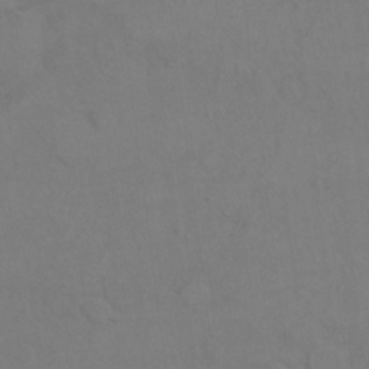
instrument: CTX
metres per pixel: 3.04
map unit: Hto
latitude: 8.0822
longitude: -35.9717
